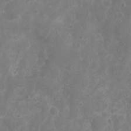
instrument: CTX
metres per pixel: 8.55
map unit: Nhu
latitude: 5.4615
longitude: -17.1025
